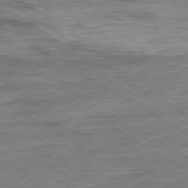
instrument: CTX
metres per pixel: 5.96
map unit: Ap
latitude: -79.9745
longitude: -73.4427
